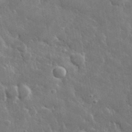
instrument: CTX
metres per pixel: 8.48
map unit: lHvf
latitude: 33.4804
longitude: -86.7624
